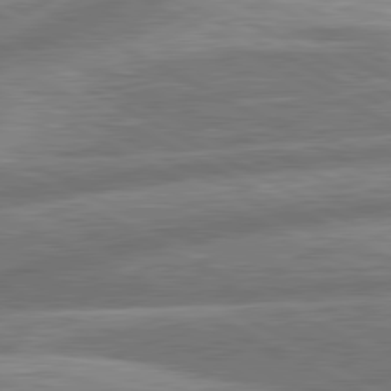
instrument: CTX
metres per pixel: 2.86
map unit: lApd
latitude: 80.9325
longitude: -166.5545
